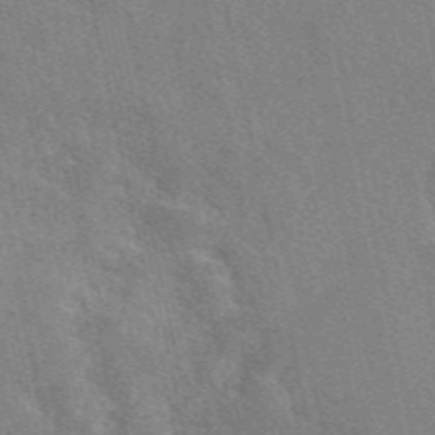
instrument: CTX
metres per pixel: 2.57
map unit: eAb
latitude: 48.8947
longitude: 115.3132
